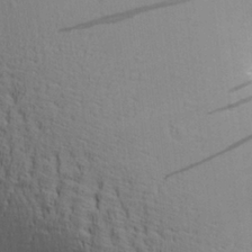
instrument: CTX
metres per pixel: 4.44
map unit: Aa
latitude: 27.2159
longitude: -138.2333
